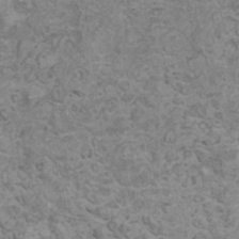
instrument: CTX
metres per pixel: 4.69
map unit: HNhu
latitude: -0.5763
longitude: 2.2361
